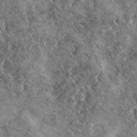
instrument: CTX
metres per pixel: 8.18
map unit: eHh
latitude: 34.5734
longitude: -133.9717
